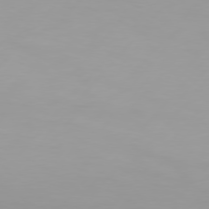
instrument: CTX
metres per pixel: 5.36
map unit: Hpe
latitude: 75.8017
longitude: -128.7246
